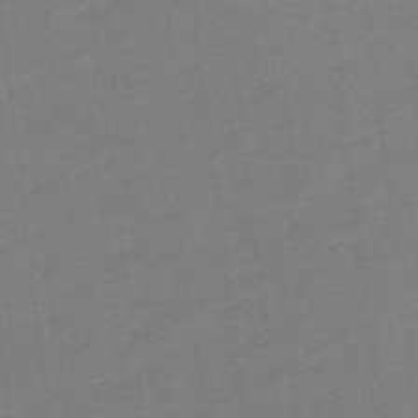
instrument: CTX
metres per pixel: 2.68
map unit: lHb
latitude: -49.6344
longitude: 81.2376
